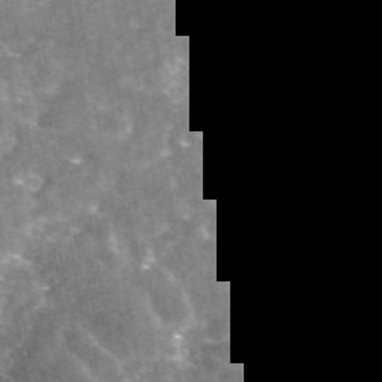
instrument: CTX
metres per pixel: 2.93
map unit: eAb
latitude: 46.2334
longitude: 123.7289
